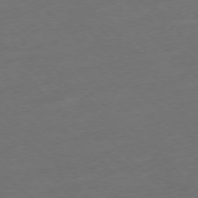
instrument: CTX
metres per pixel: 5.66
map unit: Ap
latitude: -77.2754
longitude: -64.5168
